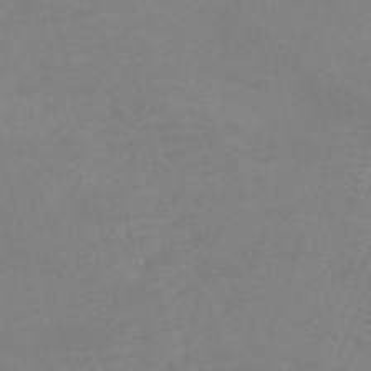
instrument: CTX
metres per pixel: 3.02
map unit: HNb
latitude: -54.1417
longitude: -45.5182
